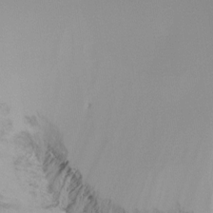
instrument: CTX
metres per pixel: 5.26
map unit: Ht
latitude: -16.6708
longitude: -48.9703
